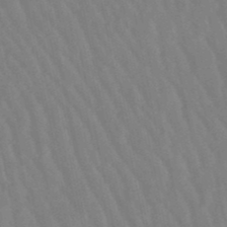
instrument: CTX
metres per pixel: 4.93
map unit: lHb
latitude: -49.8045
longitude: 70.9542
